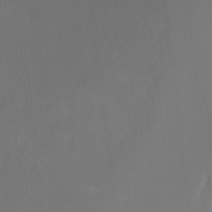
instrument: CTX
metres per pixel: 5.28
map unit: Hto
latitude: -8.2172
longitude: -50.8569
